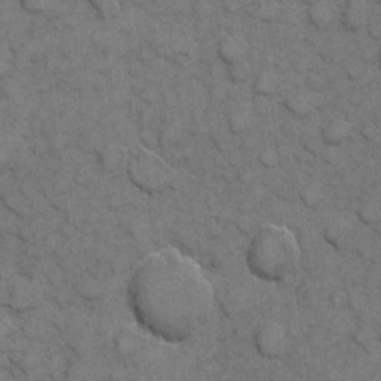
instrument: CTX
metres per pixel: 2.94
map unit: eHh
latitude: 6.2900
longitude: -64.6868
